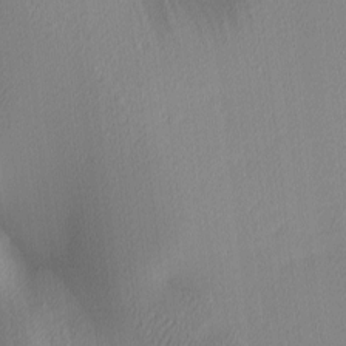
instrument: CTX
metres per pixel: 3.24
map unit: Ave
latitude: 3.2348
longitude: -115.4993
